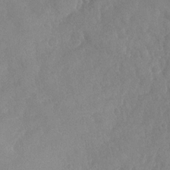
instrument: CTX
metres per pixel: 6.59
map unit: Nhu
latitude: -29.4832
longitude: -60.4412
